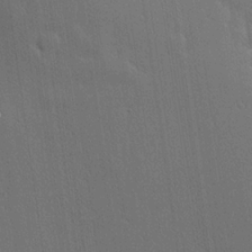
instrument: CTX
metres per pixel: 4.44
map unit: lHvf
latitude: 19.9717
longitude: 141.7666
